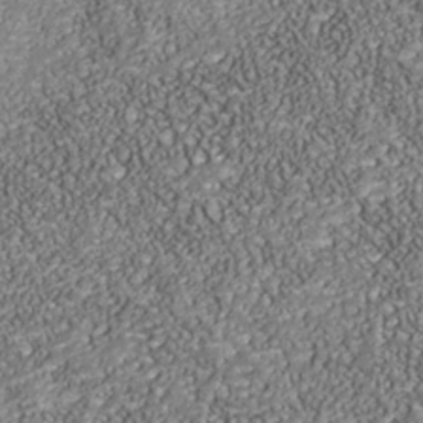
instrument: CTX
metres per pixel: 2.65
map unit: Nhu
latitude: -38.8219
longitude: -83.6127
